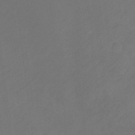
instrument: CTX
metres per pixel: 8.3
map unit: Ht
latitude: -10.5574
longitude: -35.0458
